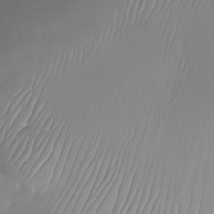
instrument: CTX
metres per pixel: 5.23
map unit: Nhu
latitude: -24.2172
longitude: -71.4993
